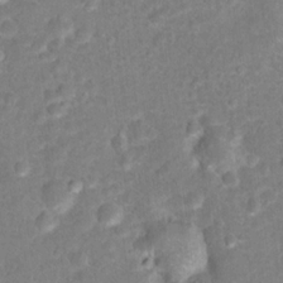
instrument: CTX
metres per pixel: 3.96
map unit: Hto
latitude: 16.7624
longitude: -42.4601
